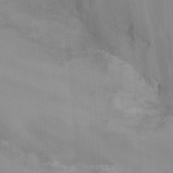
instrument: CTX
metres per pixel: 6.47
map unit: Nhu
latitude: -15.6533
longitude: -51.5182
